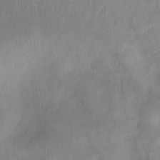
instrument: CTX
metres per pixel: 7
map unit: Nhu
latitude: 4.0822
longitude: -16.8758
